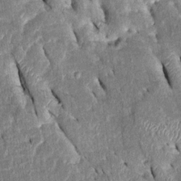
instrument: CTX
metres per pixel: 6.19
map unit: Htu
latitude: -0.4629
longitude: 149.8045
